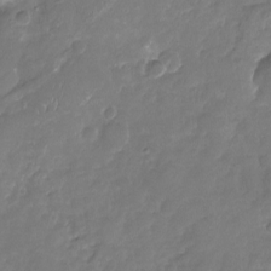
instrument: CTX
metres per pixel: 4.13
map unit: Nhu
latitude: -16.8786
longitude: -58.1767
